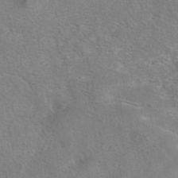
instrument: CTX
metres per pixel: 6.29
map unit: eAb
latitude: 42.5357
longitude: 104.3495
